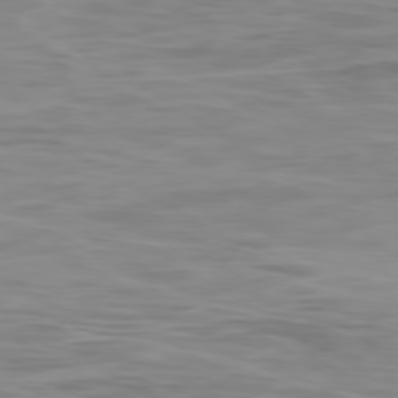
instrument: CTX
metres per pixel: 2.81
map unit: Ap
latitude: -79.1431
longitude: -75.8017
